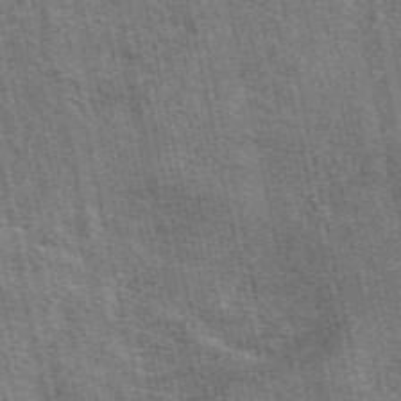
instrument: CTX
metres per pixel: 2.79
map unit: eAb
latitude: 51.0458
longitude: 114.4440
